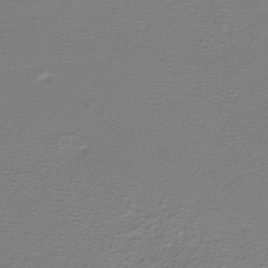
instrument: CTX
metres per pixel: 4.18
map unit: lHb
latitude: -42.6707
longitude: 57.0675
